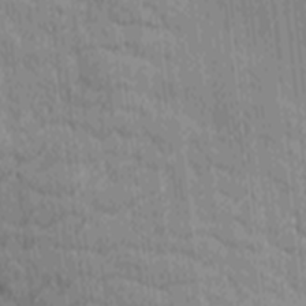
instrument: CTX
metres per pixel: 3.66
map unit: Ave
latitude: -8.9731
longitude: -123.0081
